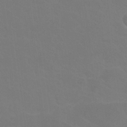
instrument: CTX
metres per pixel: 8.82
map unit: Nhu
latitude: 24.4601
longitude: -53.7450
